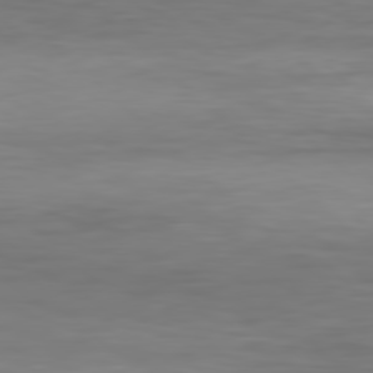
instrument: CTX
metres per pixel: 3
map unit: Hpe
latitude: 77.8772
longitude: -171.5371
